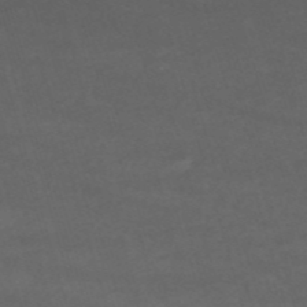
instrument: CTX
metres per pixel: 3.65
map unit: HNb
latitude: -53.6910
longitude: -49.8961
